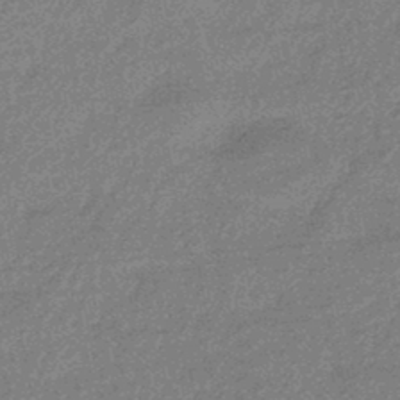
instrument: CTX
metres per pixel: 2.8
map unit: eHb
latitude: -44.8219
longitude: 88.6707
